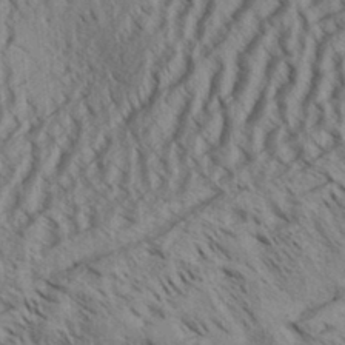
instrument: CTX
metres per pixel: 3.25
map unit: Aa
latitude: 32.9325
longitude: -137.2159
